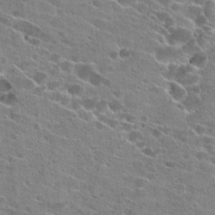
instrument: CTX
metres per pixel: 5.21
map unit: Hto
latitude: 23.7827
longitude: -42.5735
